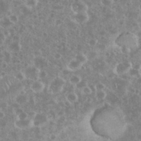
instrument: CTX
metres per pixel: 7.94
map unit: eHh
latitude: 34.9324
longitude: -61.7449
